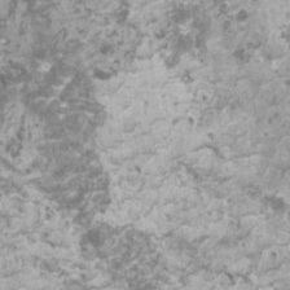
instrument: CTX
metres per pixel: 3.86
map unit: HNhu
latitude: 1.4804
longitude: 0.5007
